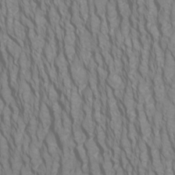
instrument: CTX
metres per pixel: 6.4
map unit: Htu
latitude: -5.1809
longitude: -72.3468
